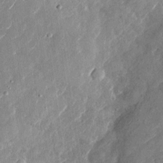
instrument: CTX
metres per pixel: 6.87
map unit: Nhu
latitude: -28.9731
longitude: -72.7436
